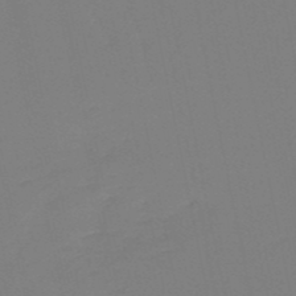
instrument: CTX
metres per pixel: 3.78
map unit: eHb
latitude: -49.8423
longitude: 77.3321
